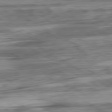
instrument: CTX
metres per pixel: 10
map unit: Ap
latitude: -81.0109
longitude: -68.4223
